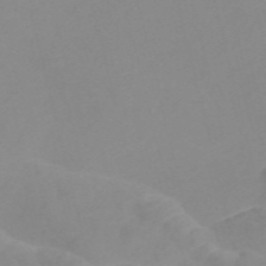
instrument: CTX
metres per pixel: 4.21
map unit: Nve
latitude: -56.8597
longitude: 53.1431
